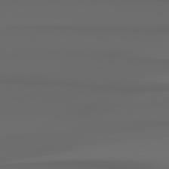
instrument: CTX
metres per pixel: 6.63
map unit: Hpe
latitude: 78.5546
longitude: -135.3292
